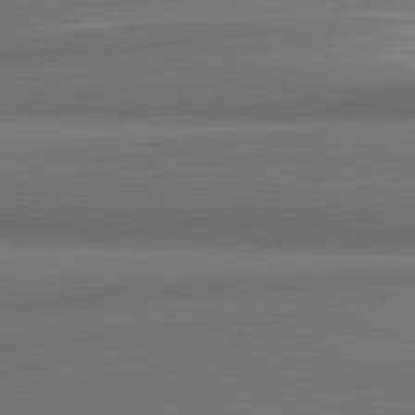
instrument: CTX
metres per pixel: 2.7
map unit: lApd
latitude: 81.8583
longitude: 172.3117
